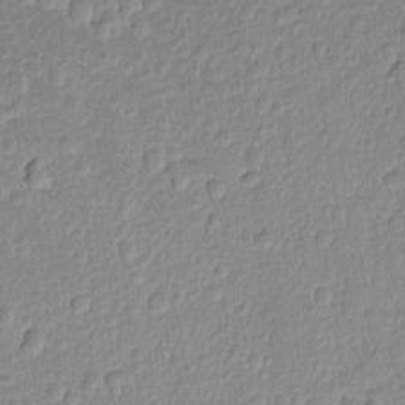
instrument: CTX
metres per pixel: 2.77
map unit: lAvf
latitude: -8.8786
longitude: -119.5182
